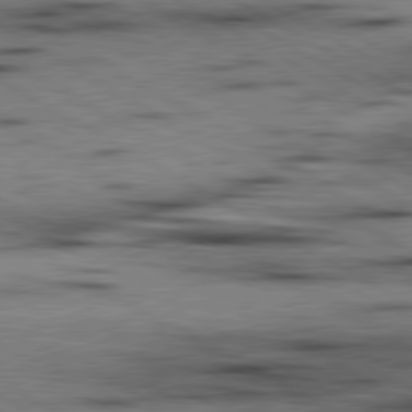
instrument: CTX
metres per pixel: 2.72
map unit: lApd
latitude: 80.0633
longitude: 162.1983
